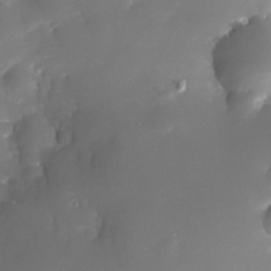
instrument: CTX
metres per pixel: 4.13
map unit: Nhe
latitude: -32.5952
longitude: -116.1956
